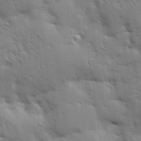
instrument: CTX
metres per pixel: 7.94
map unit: Aa
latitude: 33.7828
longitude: -143.1025
